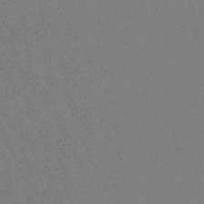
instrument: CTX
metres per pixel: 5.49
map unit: lHb
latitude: -47.2376
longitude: 80.1039
